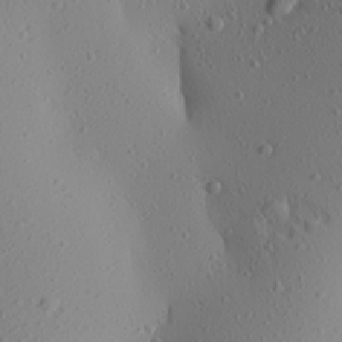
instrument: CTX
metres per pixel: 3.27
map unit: Aa
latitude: 24.8191
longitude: -144.3845
